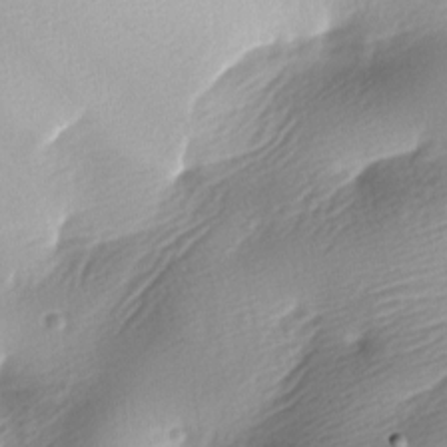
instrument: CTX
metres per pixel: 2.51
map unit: lAa
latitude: -8.3684
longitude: -127.1592
